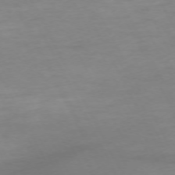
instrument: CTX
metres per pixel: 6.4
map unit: Ap
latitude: -73.8800
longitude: -69.9906
